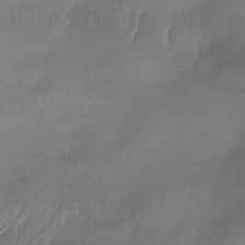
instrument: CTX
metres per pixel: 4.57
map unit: lHb
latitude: -34.7274
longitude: 69.4265
